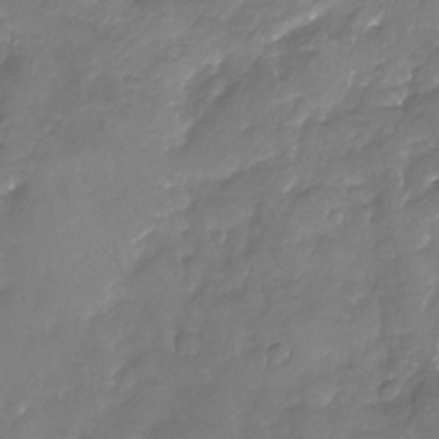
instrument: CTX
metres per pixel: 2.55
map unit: Nhu
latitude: -23.4455
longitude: -57.1592
